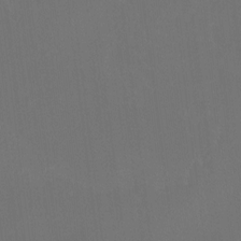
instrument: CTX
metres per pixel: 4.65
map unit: Htu
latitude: -13.5777
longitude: -48.9703
